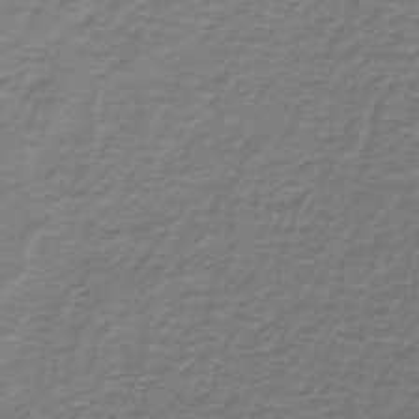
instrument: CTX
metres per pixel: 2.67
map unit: lHb
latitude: -42.3117
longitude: 56.9541
